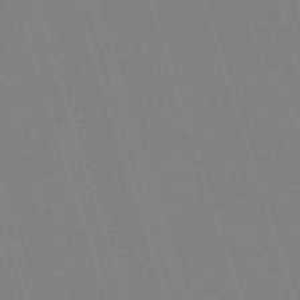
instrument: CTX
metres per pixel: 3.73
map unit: eHh
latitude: -63.4265
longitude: 51.0297
